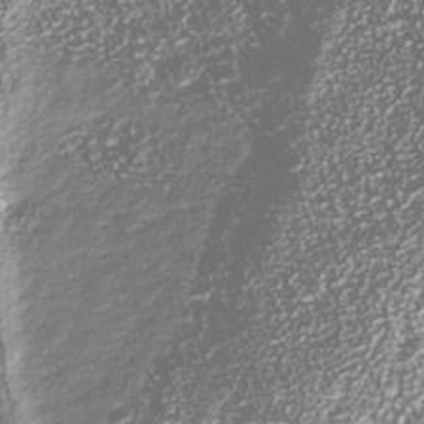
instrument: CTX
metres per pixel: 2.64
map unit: Nhu
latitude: -40.1417
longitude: -82.2144
